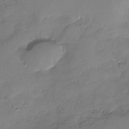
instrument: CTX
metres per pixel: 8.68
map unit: Nhe
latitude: -32.3118
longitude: -93.6694
